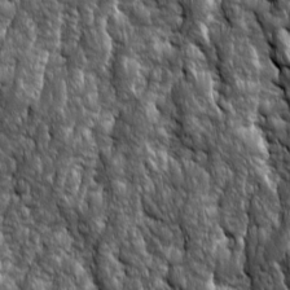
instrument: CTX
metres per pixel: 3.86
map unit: Ave
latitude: 15.9906
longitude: -133.7450
